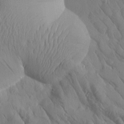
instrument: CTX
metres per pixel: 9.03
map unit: Htu
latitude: 2.2333
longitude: 179.0486
